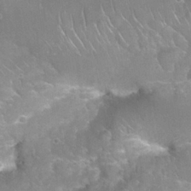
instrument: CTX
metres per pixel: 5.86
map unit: Nhu
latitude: 24.1766
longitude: -60.8947
